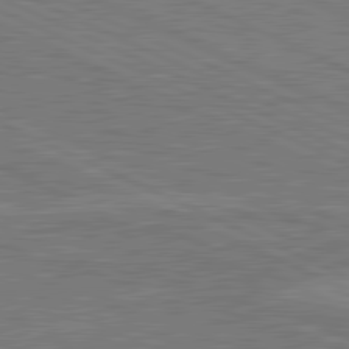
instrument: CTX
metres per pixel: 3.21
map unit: lApd
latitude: 81.5371
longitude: -167.6882
